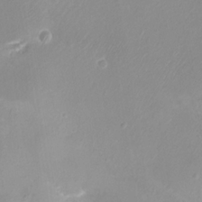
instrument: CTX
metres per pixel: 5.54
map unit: eHh
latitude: -5.1620
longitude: -78.2523
